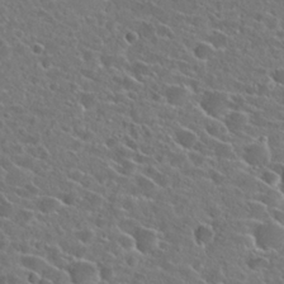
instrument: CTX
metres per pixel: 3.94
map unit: Hto
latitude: 24.5734
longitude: -45.2915
